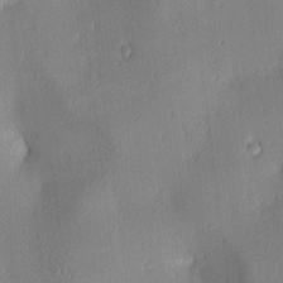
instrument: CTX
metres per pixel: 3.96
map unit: lAa
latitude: 3.0836
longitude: -117.4426
